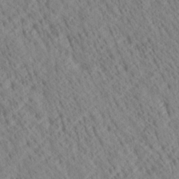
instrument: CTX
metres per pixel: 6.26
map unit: Ave
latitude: 21.0270
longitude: -140.0822
